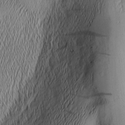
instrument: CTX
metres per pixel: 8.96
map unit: Nhu
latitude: -5.8800
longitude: -152.4601
